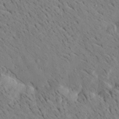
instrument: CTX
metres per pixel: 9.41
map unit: Aa
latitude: 21.9528
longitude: -140.1955
